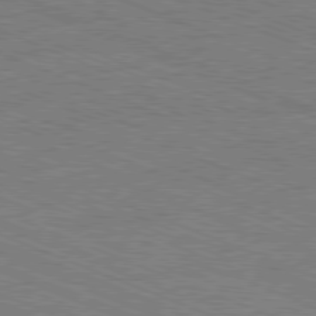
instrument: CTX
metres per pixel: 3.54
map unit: Ap
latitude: -81.1809
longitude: -75.2726
